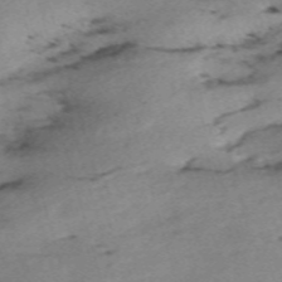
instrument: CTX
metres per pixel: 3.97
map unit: eHh
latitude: -61.2754
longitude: 53.1809
